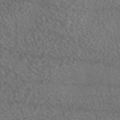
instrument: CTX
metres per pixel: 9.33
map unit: eAb
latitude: 45.3104
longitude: 114.5385
